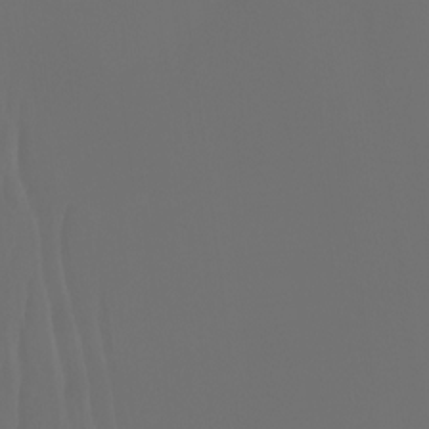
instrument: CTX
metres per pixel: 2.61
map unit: Nhu
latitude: -4.7463
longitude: -90.2523
